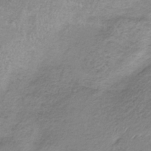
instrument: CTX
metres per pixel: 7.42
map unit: HNb
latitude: -32.9542
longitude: 62.9163
